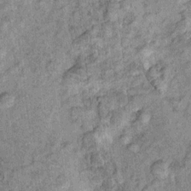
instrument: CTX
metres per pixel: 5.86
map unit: Ht
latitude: 10.0444
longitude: -38.5924
